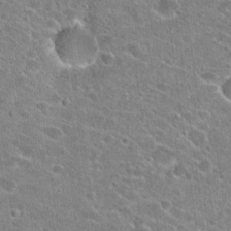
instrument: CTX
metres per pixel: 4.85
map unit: Hto
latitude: 23.0836
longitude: -43.4427
